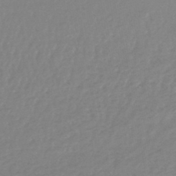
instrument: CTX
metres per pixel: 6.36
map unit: lHb
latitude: -44.6330
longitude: 69.3887
